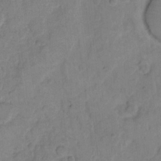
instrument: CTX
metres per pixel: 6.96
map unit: eHh
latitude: 10.7057
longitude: -64.7435
